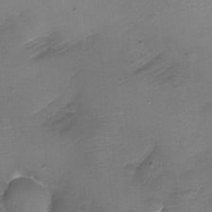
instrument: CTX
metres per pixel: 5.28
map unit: Aa
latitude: -8.2361
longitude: -71.8961
